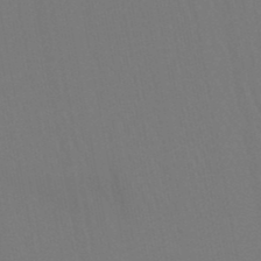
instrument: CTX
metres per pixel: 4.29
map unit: lHb
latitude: -47.0864
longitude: 74.8030
